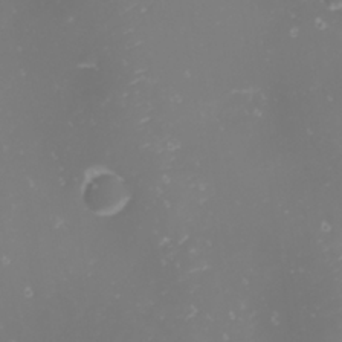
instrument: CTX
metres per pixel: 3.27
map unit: Nhu
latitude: -1.3132
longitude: -80.8191
